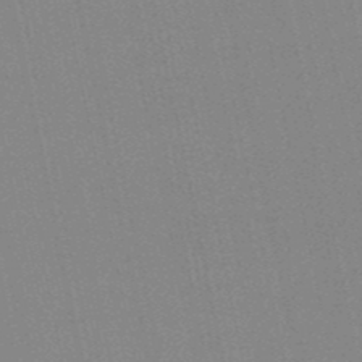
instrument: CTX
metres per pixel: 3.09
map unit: lHb
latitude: -49.8045
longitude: 69.2564
